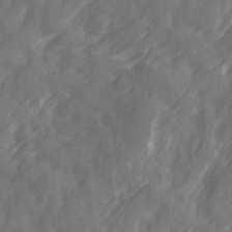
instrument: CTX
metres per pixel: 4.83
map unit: Ave
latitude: 19.7449
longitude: -131.7261
